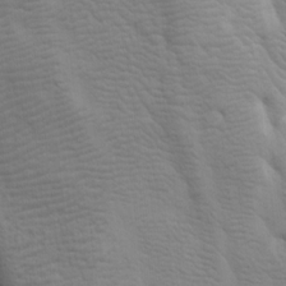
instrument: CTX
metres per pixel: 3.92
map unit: lAa
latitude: -9.9178
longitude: -125.6505
